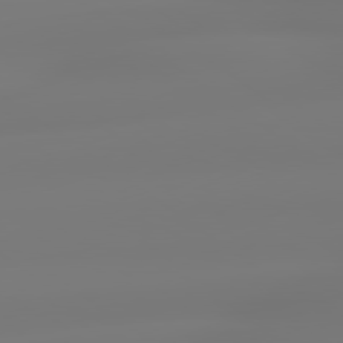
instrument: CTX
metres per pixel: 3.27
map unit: lApd
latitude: 79.1592
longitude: -136.7624
